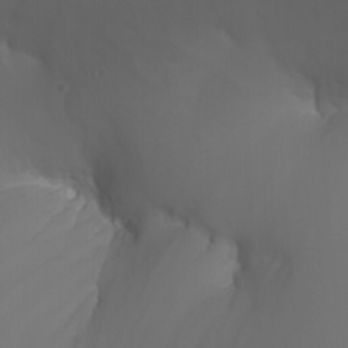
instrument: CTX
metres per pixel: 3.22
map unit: Nhu
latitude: -7.6910
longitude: -81.7450
